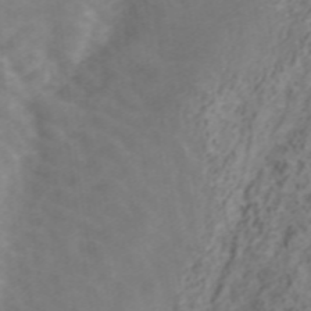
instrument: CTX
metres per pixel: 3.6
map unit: ANa
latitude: 42.3089
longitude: 33.3699
